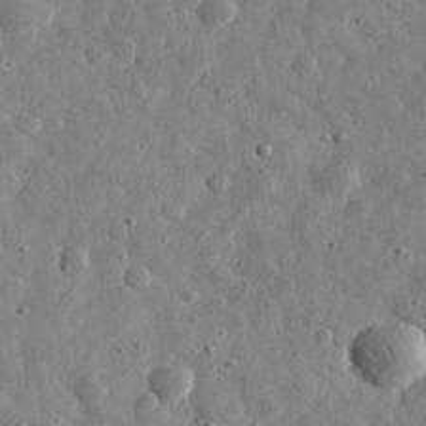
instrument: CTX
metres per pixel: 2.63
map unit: eHh
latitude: 31.0081
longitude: -74.6868
